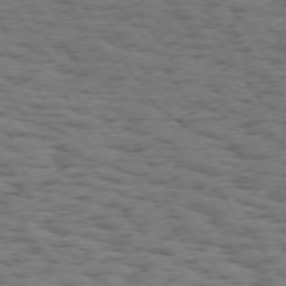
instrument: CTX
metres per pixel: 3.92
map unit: Hpe
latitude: 74.1767
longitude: -134.4979
